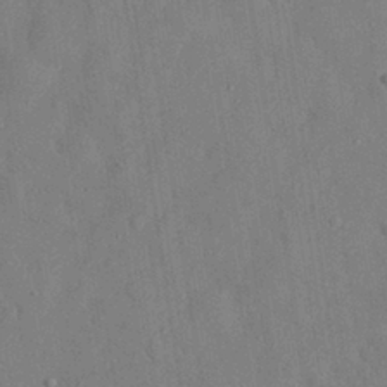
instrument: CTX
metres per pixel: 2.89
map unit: eHh
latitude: 29.4804
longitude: -76.2522
